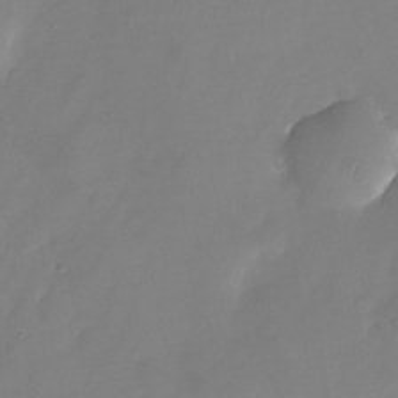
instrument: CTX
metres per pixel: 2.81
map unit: Nhu
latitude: -25.1053
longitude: -69.6505
